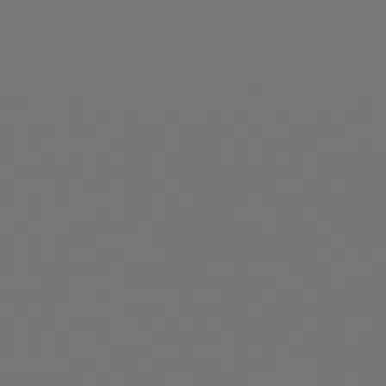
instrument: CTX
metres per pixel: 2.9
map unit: Hpe
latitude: 77.1025
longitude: -131.0837
